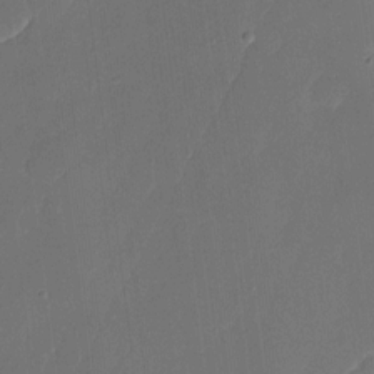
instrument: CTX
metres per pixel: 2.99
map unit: eHh
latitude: 6.2145
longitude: -68.5168
